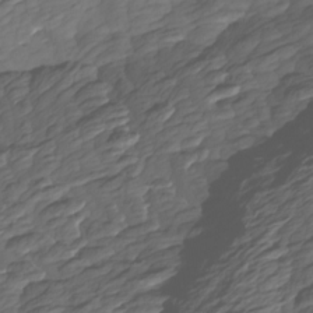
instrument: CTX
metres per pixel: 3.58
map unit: Htu
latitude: -7.0864
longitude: -69.6316
